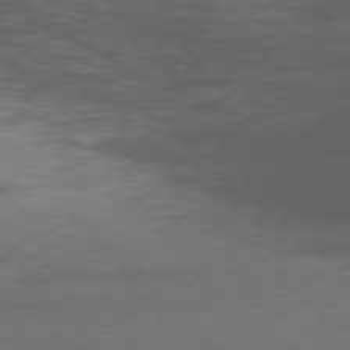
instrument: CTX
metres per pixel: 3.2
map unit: Ap
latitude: -77.0109
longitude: -69.1025
